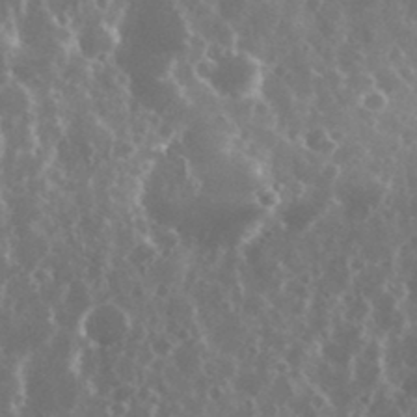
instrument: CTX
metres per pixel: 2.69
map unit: eHh
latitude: 34.8380
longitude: -58.5735
